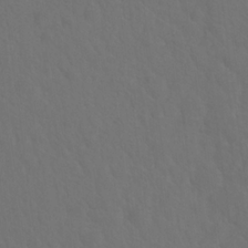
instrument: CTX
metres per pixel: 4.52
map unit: Hto
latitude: 19.4426
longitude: -39.8961
